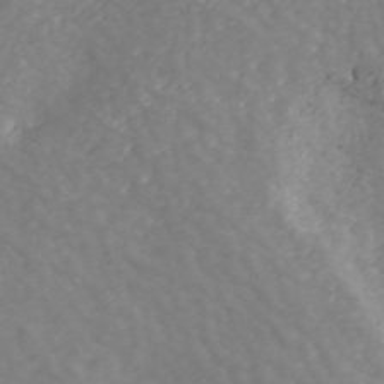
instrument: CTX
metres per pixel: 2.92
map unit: ANa
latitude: 42.5168
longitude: 29.1431
